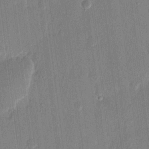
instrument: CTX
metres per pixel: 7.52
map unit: eHh
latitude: 9.1781
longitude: -68.6491
